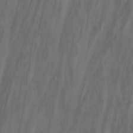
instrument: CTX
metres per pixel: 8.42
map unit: Nhu
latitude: -6.6518
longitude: -77.1025
